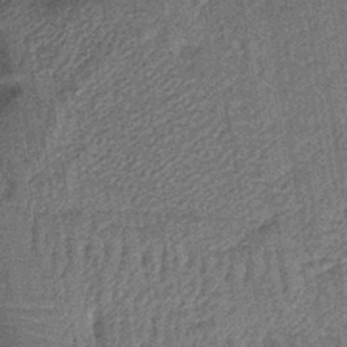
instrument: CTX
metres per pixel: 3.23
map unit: lHb
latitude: -40.1417
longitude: 63.6910
